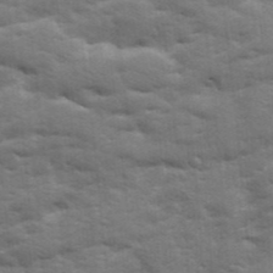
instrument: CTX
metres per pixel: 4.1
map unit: Ave
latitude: 19.2915
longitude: -129.7072
